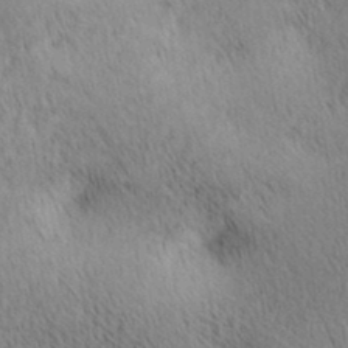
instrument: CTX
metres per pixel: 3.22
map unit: lAa
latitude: 10.8002
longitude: -108.2522
